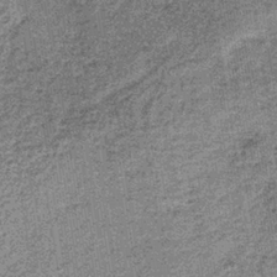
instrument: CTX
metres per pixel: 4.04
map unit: lHb
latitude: -37.5588
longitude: 65.4833
